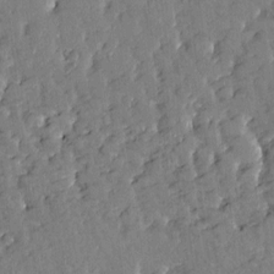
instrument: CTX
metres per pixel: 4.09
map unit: Htu
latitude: -2.2928
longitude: 174.8785
